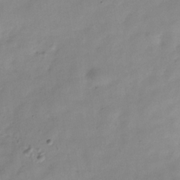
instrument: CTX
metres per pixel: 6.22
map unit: Hve
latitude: -32.5952
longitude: 90.6897
